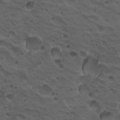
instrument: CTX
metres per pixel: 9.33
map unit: Hto
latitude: 19.8394
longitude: -32.3656
